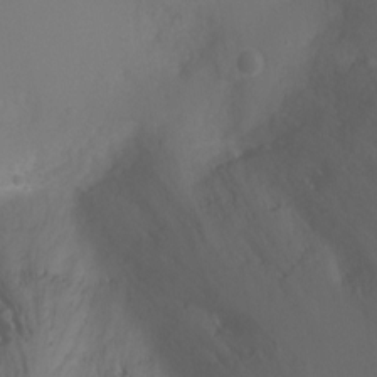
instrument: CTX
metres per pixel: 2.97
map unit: Ht
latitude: -2.0472
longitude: -27.4993
